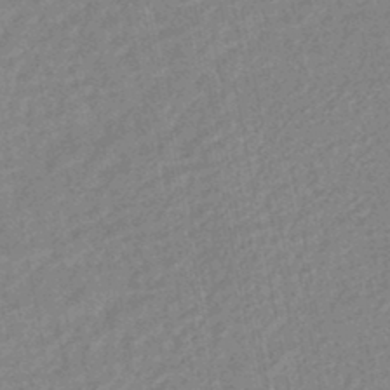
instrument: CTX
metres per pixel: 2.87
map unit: HNhu
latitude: -46.9919
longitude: 99.1431
